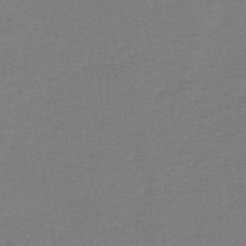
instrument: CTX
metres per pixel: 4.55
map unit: lHb
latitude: -43.5021
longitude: 72.6329
